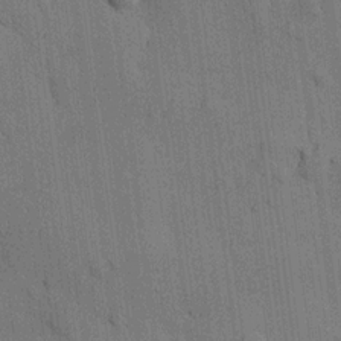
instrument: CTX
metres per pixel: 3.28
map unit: HNhu
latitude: 14.7436
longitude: 11.5966
